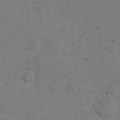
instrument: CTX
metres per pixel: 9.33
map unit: Ht
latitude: 8.9136
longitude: -36.8758
